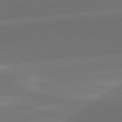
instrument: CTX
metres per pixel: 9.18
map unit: lApd
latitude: 82.0444
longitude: -161.4048
